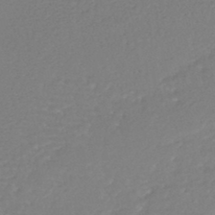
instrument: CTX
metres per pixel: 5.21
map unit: HNhu
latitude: -46.0283
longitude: 98.6518
